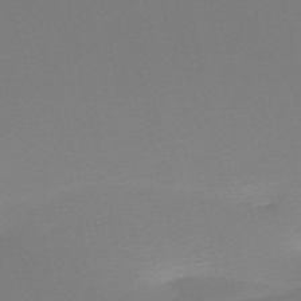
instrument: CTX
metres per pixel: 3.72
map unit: eHh
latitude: -52.1605
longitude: -25.2537
